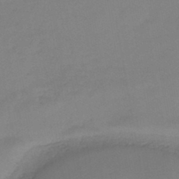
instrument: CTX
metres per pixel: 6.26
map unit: HNb
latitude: -45.3510
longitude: -35.8961
